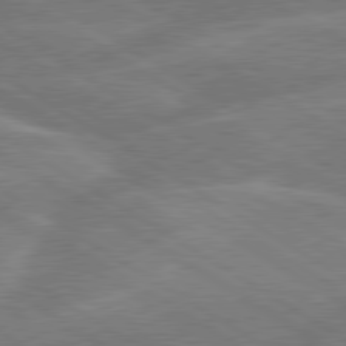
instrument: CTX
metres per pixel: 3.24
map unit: lApd
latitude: 79.7072
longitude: -131.3671
